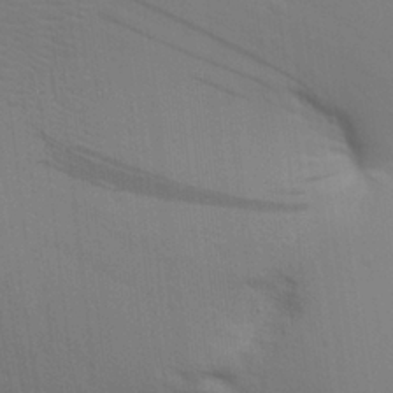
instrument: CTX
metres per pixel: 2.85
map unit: Aa
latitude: 27.7639
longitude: -139.2537
